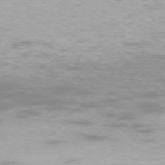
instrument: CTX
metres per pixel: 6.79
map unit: Ap
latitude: -74.9542
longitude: -76.1389
